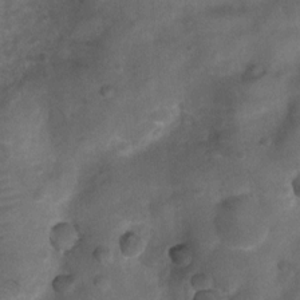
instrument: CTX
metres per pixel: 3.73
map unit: Nhu
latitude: 6.7246
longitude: -23.0647
